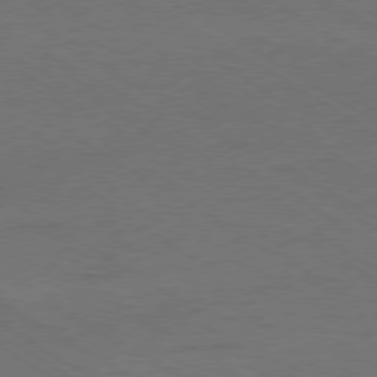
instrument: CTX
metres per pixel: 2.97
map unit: Ap
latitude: -79.6910
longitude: -52.1200
